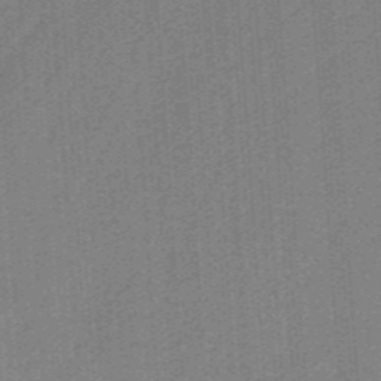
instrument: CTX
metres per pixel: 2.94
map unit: HNb
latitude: -38.2173
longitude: 54.1606
